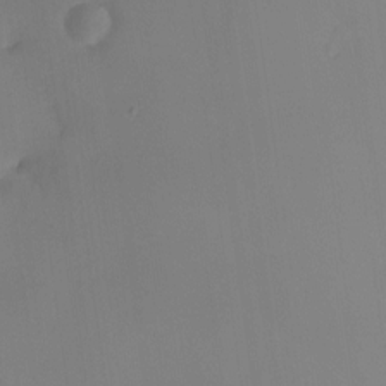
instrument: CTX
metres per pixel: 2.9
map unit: HNhu
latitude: 8.2145
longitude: 8.5007
